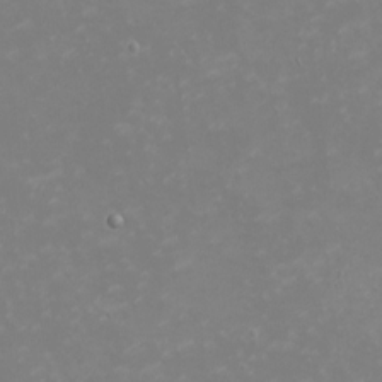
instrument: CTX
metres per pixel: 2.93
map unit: eHh
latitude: -2.4817
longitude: -74.8947
